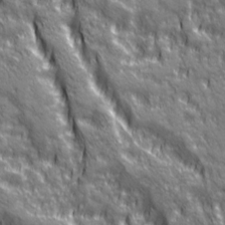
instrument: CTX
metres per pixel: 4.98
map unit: Ave
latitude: 20.4601
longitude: -134.6679
